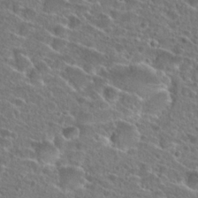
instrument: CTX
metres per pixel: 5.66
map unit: Hto
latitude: 25.8016
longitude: -46.2334
